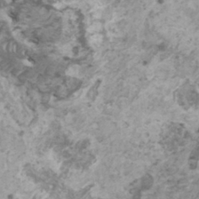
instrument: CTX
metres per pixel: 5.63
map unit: HNhu
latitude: -0.5196
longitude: 3.0108
